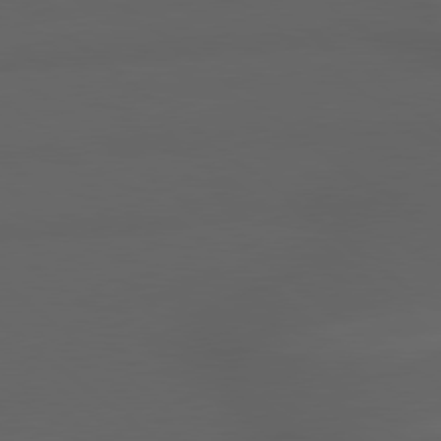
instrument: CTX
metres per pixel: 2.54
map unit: lApd
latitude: 79.2159
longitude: -165.7639
